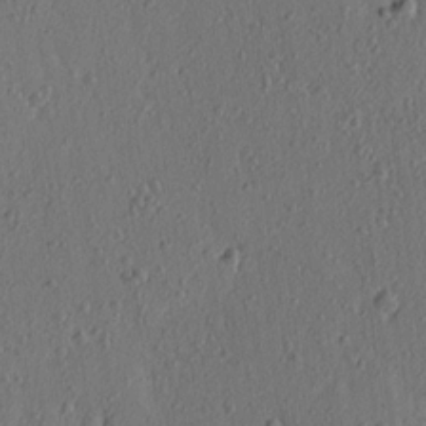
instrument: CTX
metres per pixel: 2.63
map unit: Ave
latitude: 16.1011
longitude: -105.1215
